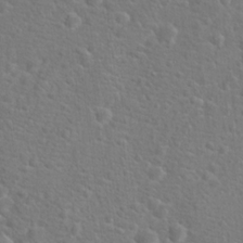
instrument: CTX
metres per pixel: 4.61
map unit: Hto
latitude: 17.8772
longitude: -42.2901
